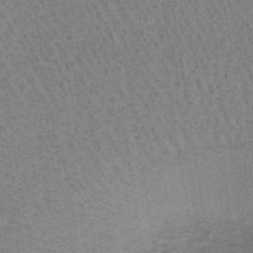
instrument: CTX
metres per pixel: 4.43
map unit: lHb
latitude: -40.6329
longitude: 57.4265
